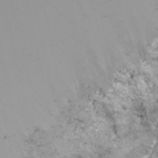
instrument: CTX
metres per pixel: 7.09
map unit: Htu
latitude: -8.9731
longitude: -74.8758
